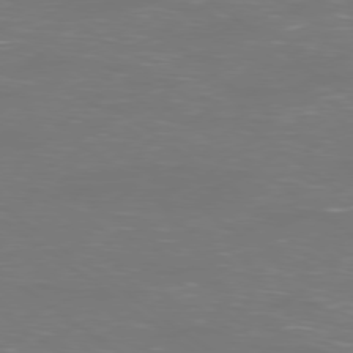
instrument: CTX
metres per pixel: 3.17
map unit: Ap
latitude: -79.1242
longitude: -62.0822
